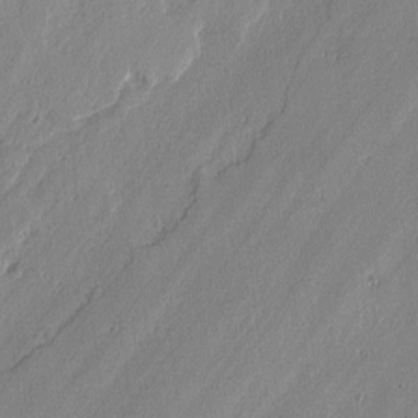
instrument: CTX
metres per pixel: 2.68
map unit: lAvf
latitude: -0.5385
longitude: -106.6302
